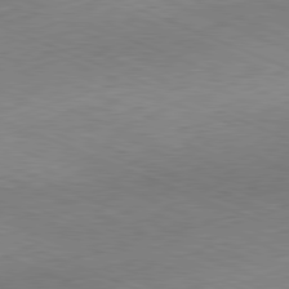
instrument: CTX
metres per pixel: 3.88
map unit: Ap
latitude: -81.8045
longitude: -82.7435
